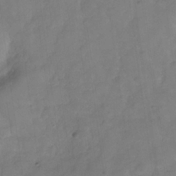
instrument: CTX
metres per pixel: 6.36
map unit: Hve
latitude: -32.0661
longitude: 92.6518
